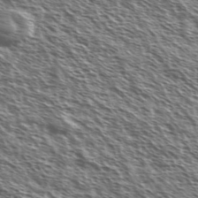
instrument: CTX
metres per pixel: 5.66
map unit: Ave
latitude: 37.4238
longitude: -111.6316
